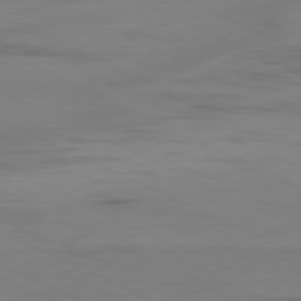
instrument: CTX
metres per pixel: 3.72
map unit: Ap
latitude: -81.3510
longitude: -94.4979
